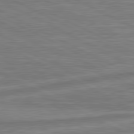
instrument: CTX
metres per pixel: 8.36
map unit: lApd
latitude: 81.2915
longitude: -173.7638
